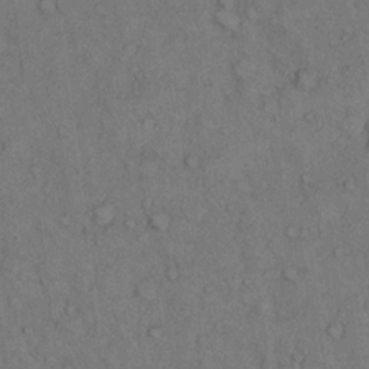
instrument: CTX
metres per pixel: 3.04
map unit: Hto
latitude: 10.2523
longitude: -59.3482
